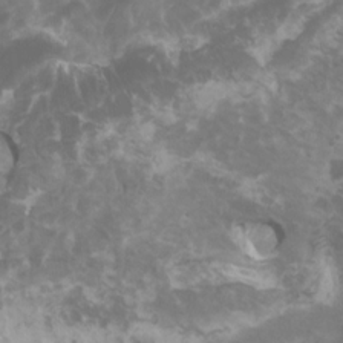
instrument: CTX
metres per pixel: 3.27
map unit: HNhu
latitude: 2.4034
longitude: -1.1970
